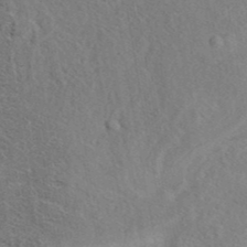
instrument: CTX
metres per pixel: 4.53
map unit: eAb
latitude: 41.1781
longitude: 104.0472
